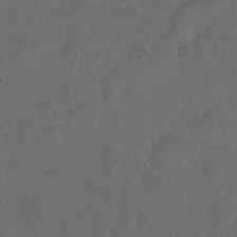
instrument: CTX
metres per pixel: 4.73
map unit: eHh
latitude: 0.8569
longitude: -54.4601
